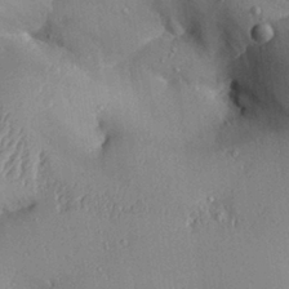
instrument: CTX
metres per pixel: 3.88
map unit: Aa
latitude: 27.7261
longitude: -129.8205
